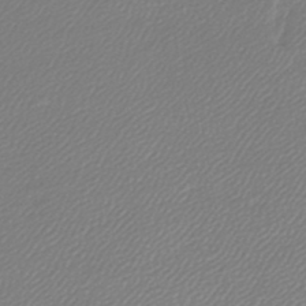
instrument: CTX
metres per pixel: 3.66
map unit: lHb
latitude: -44.5763
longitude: 64.9731
